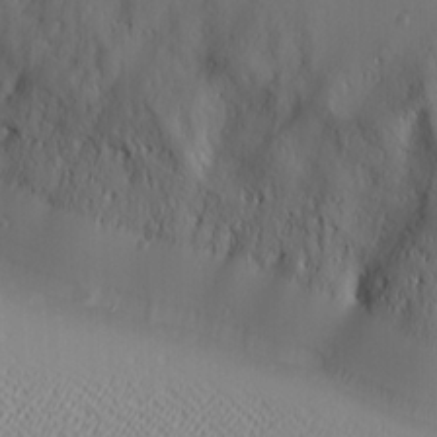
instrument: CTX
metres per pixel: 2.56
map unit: Ave
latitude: 20.8380
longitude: -137.6505
